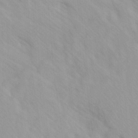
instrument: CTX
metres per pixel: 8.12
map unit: Ave
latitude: -1.4644
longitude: -112.9325
